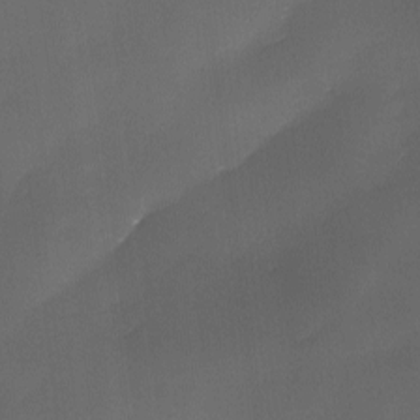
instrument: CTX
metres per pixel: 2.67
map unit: Ave
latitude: -10.2928
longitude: -122.6679
